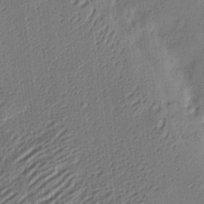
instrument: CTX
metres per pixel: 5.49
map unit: eHh
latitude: 4.2145
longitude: -77.3481
